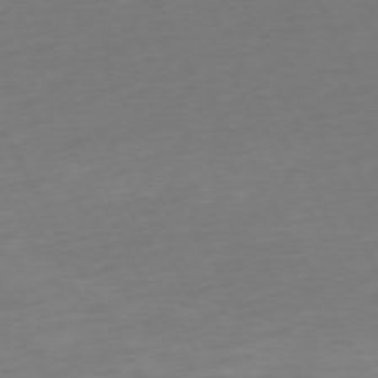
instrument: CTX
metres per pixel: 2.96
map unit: Ap
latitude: -74.1984
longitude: -69.4804
